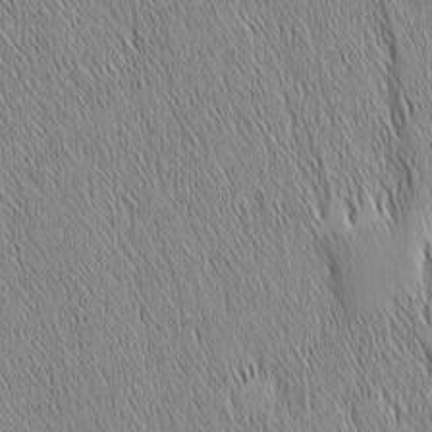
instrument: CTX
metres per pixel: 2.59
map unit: Nhu
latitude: -6.2172
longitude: -152.1767
